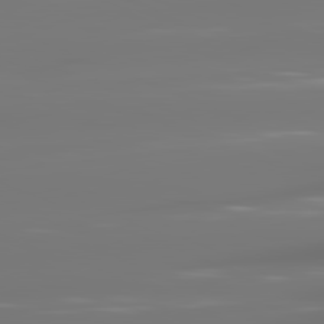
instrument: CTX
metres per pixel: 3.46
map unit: lApd
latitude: 81.5938
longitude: -144.7057
